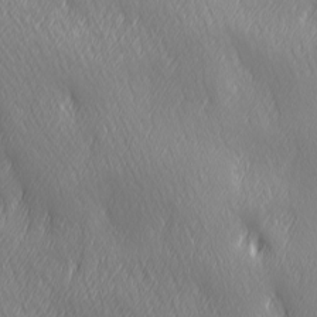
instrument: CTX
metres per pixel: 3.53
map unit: Ave
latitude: 2.4979
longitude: -113.2726
